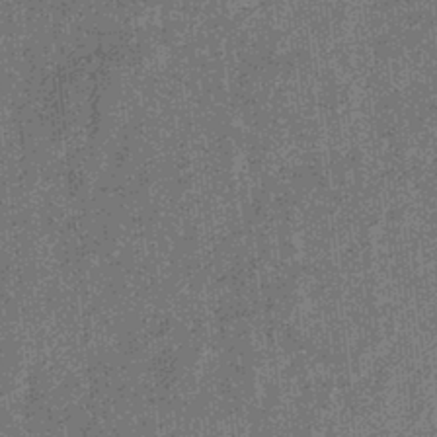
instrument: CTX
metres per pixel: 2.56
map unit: eHb
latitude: -32.1984
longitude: 73.5777
